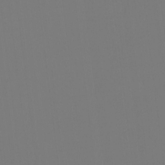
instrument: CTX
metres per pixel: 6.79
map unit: Hto
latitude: -7.9367
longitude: -50.1766
